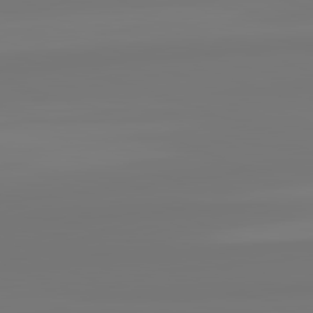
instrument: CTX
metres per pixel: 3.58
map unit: lApd
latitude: 82.1577
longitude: -176.3467
